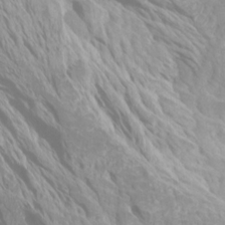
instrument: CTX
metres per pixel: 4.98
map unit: Htu
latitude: -4.5007
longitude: -73.3671
